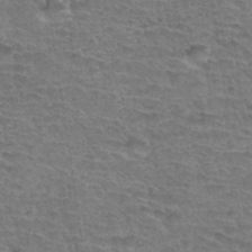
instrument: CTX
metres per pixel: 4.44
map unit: Hto
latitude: 34.8191
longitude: -44.0822
